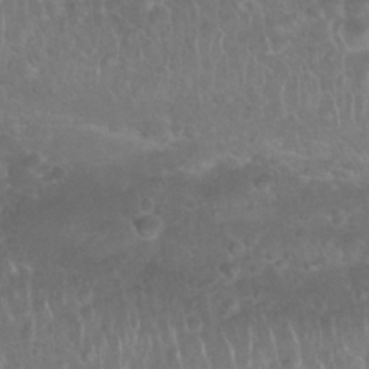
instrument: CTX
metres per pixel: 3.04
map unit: Nhu
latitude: 27.4427
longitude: -62.7624
